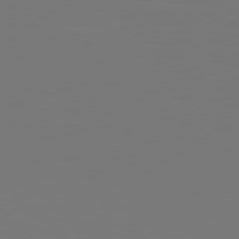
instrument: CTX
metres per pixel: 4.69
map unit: Hpe
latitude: 76.6868
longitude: -137.2726
